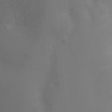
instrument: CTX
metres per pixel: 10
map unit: Ht
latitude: -10.3495
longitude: -33.7261
